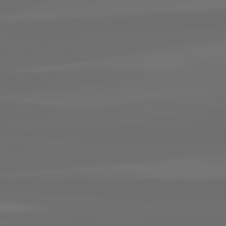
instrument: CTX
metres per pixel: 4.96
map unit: lApd
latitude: 82.4223
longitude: -166.3845
